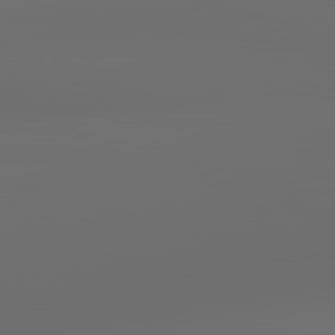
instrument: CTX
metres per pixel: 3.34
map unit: lApd
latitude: 83.5560
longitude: -128.1578
